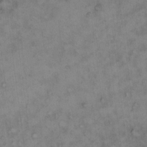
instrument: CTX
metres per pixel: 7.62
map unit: Hto
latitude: 12.1389
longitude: -60.5734
